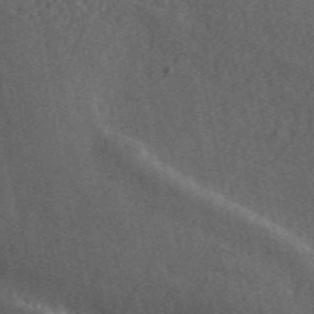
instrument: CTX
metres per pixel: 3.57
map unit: ANa
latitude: 44.9892
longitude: 39.4454
